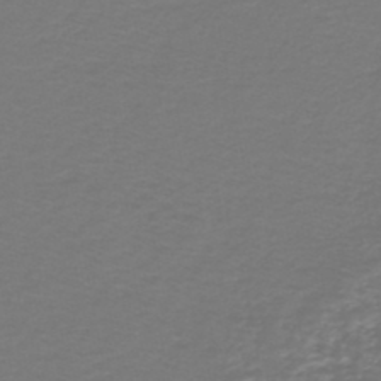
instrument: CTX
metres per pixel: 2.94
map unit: HNb
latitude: -46.6329
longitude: 53.3509
